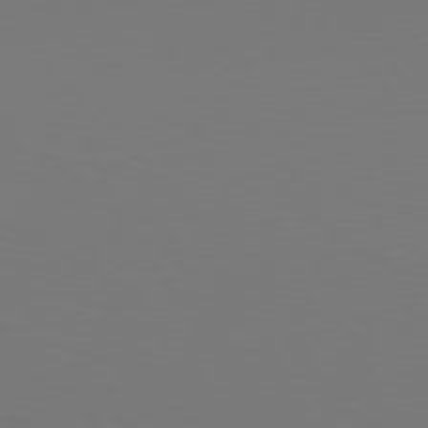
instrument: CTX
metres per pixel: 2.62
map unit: Hpe
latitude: 78.2145
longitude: -166.6679
